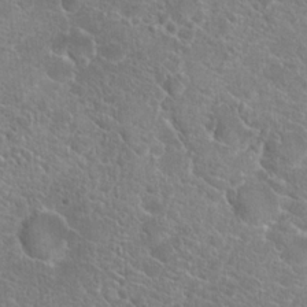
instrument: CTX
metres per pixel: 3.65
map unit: Hto
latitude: 19.1214
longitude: -36.9325
